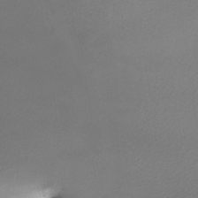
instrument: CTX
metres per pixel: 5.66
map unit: Nhe
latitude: -32.4062
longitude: -117.5938
